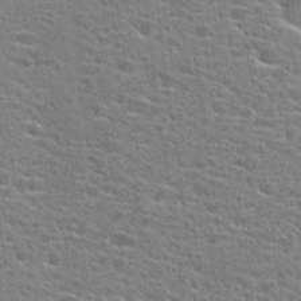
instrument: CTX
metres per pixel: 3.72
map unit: Hto
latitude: 24.5545
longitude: -47.8206
